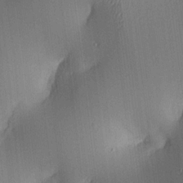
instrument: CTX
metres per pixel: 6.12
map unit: lAa
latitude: 4.6490
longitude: -112.3278
